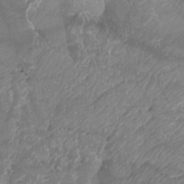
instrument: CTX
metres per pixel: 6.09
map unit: Ht
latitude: -4.4440
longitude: -27.0459
